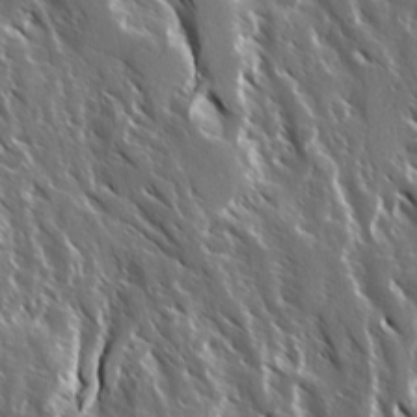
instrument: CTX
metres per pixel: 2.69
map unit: Ave
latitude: 14.8191
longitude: -133.1214
